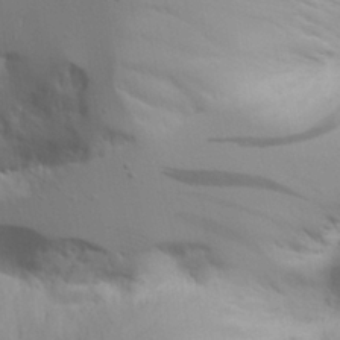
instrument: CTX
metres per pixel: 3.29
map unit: Aa
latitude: 21.3293
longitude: -124.3467
